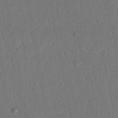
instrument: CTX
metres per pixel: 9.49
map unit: Nhu
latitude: 20.3090
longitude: -78.6869
